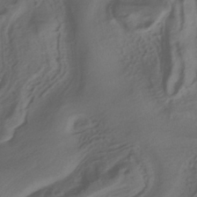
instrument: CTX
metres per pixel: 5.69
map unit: ANa
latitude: -39.4077
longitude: 96.8597
